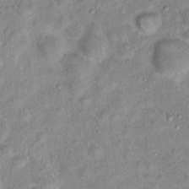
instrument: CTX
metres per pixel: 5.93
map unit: Hto
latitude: 14.4601
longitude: -34.0633
